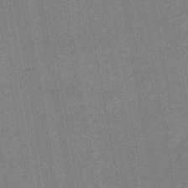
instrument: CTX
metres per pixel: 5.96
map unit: HNb
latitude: -37.2565
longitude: 57.2754
